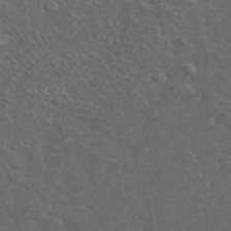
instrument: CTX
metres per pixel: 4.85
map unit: lHvf
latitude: 37.8206
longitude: -90.8758
